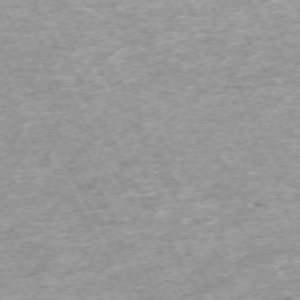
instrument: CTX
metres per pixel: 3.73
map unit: Hpe
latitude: -70.8219
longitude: 13.5399
